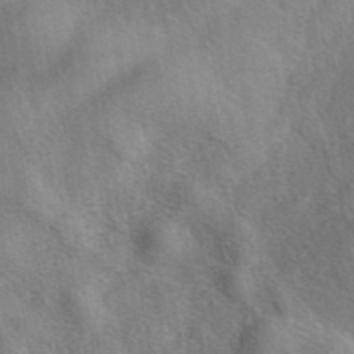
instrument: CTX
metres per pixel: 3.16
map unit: eAb
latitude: 40.6679
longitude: 107.9178
